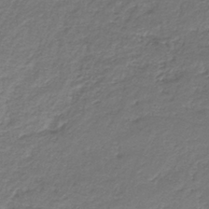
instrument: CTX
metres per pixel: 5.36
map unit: HNb
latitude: -37.3509
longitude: 50.6896
